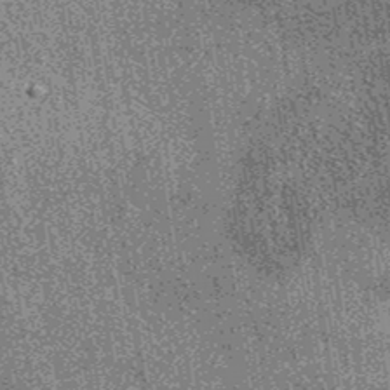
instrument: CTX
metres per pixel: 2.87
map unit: eAb
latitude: 37.5182
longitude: 107.6344
